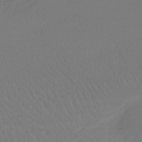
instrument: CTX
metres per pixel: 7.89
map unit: lHb
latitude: -41.4643
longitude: 68.1794
